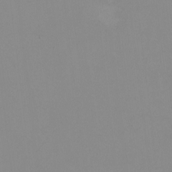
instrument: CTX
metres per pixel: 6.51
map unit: HNhu
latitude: -0.5763
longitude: -5.0458
